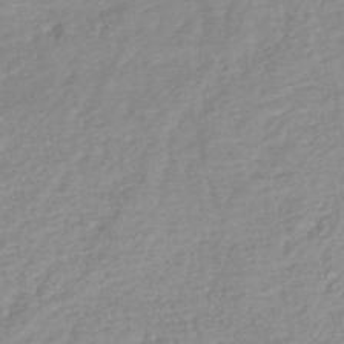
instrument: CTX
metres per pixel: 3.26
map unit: lHb
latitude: -41.7100
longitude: 75.3510
